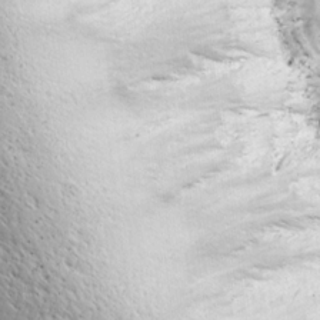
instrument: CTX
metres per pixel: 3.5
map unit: Ave
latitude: 22.5168
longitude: -133.0836
